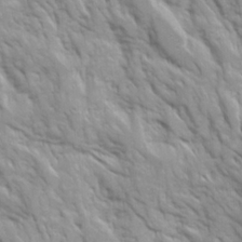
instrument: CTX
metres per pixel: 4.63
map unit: Ave
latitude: 16.4034
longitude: -131.8962
